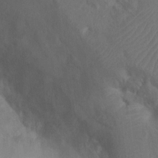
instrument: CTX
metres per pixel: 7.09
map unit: Nhu
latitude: 11.3860
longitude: -27.5560
